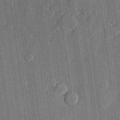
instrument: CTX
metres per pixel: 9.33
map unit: lHvf
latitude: 21.1214
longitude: 146.1983
